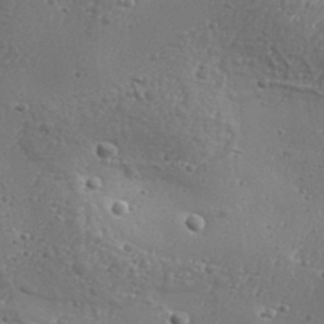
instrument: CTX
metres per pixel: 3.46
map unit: Aa
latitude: 32.8380
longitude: -134.0822
